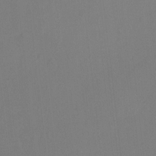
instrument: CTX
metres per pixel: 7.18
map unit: Hto
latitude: -6.5573
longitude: -48.5168
